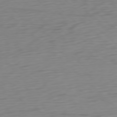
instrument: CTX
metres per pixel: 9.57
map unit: Ap
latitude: -77.6533
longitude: -77.8205
